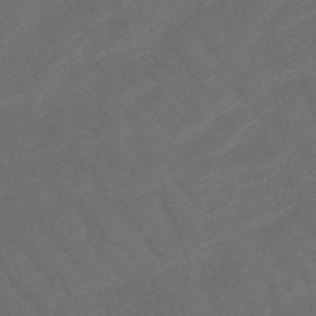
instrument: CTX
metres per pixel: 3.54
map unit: lHb
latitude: -47.9367
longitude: 82.2172
